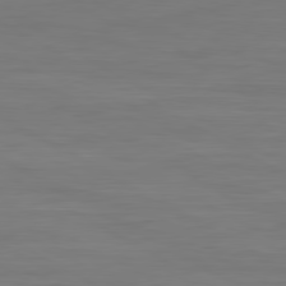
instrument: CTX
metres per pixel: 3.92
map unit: Hpe
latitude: -80.7652
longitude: 17.9367
